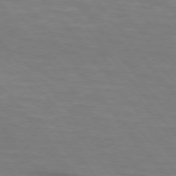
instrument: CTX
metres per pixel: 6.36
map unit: lApd
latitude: 75.4804
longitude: -60.3656
